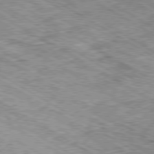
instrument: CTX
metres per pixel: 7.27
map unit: Ap
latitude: -80.5385
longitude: -49.3671
